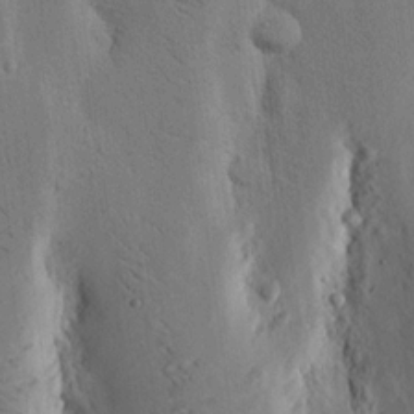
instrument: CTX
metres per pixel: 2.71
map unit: Nhu
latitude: 15.7639
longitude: -77.7827
